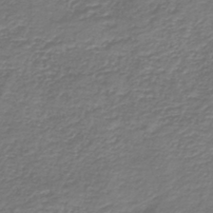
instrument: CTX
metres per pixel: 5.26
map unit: HNb
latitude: -42.6140
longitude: 49.9745
